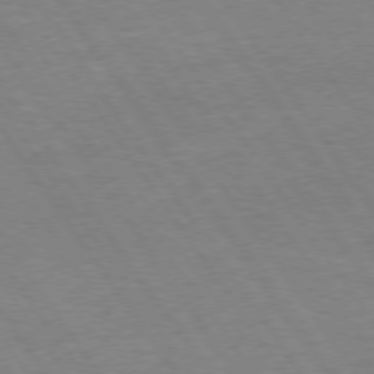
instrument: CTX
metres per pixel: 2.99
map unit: Hpe
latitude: 74.0444
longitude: -140.8002
